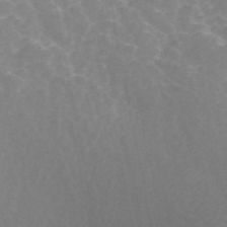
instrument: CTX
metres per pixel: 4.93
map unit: ANa
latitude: 45.1025
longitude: 26.5762
